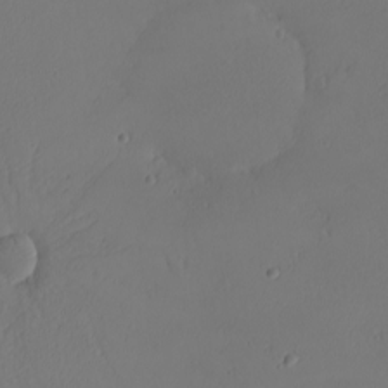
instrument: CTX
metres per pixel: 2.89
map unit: eHh
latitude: -7.8800
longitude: -69.7449
